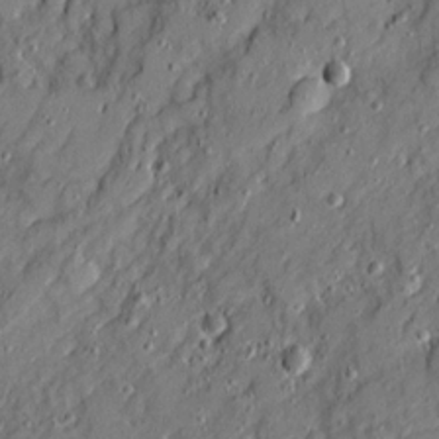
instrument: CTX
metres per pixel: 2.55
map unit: Ave
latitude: 19.5749
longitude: -129.1214
